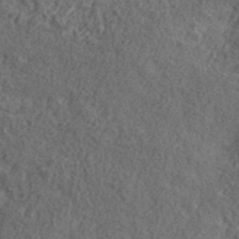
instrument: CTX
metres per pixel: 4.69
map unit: ANa
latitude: 39.7072
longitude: -90.3089
